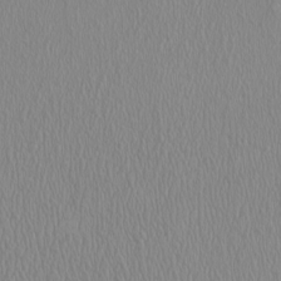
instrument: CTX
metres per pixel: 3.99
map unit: HNhu
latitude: -0.6897
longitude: 1.4833
